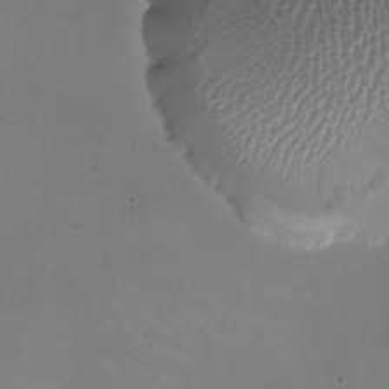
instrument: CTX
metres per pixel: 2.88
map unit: HNhu
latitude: 0.7246
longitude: -3.0647
